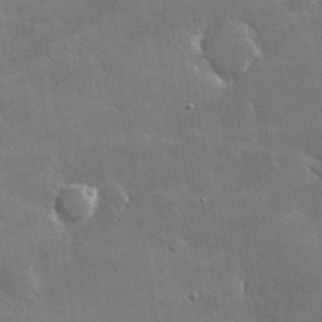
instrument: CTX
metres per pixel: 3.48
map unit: lHvf
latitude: 32.2711
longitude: -92.5545
